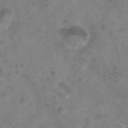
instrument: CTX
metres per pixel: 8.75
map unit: Hto
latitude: 22.3089
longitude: -54.3089
